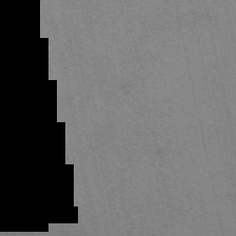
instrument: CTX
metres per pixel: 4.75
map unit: eAb
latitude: 50.9324
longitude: 107.8423
